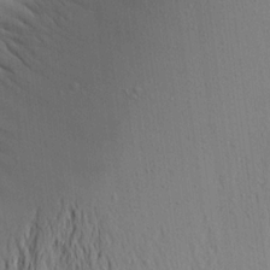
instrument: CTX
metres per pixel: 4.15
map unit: Aa
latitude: 18.0255
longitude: -149.0270
